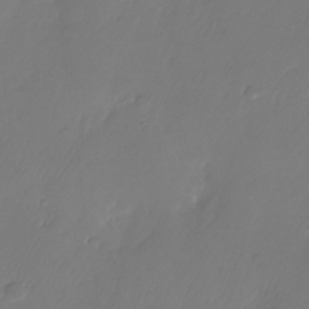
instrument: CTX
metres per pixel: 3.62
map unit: Nhu
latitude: -26.3873
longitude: -71.1781
